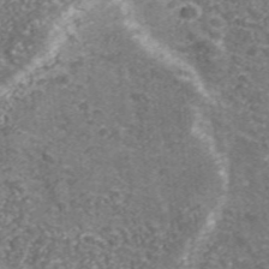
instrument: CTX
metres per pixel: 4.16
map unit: eHh
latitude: 43.1403
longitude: -90.7624
